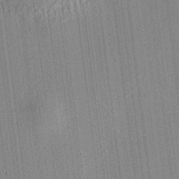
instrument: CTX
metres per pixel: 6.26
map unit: HNhu
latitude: 7.8205
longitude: 13.8045
